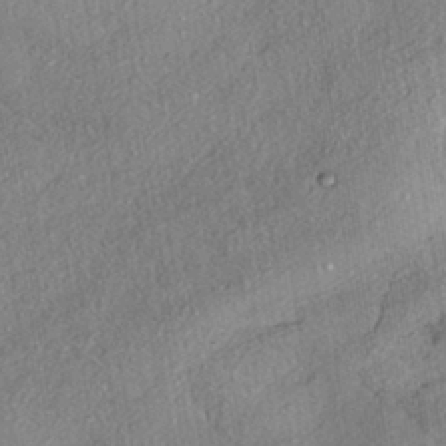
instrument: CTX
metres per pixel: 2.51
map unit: eHh
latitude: -41.6344
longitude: 121.3887
